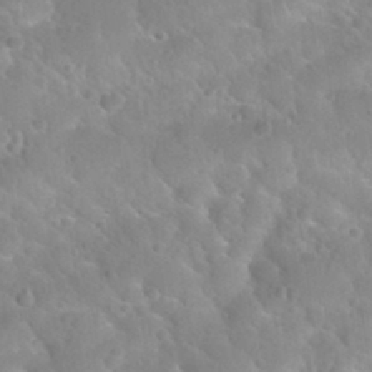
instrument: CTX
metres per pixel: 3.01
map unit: Nhu
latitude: 30.3279
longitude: -51.3292
